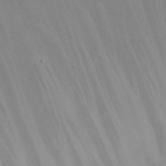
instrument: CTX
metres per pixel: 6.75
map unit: Nhu
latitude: 22.5546
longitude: -63.4616
